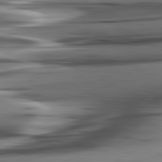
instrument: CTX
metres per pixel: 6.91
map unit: lApd
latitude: 80.9514
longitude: -123.6505
